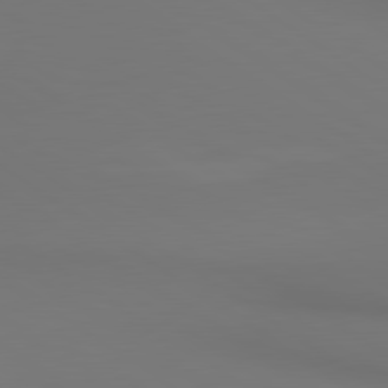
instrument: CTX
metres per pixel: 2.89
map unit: lApd
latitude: 80.7624
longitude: 152.6329
